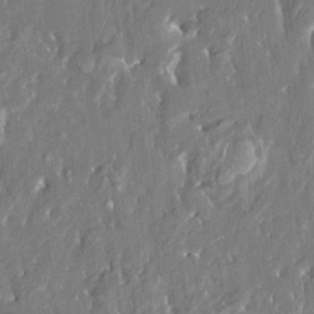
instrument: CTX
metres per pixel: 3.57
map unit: HNhu
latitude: 2.8947
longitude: 8.2361
